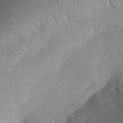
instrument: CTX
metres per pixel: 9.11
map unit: Aa
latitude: 28.2711
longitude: -144.1578
